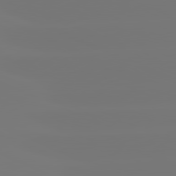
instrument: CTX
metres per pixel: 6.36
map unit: lApd
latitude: 81.4048
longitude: -149.4804
